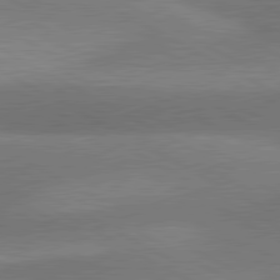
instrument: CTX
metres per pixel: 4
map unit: lApd
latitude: 80.9514
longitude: 125.5399
